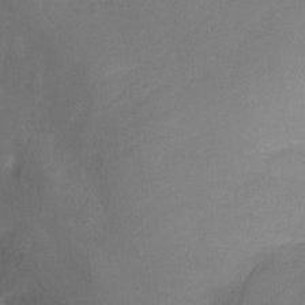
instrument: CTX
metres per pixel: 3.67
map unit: Ht
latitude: -13.2187
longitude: -44.1766
